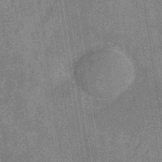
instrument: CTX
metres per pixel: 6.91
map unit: HNb
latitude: -31.5021
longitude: 60.2551
